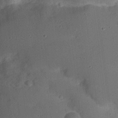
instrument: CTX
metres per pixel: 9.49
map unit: Nhu
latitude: 24.5167
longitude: -72.7813
